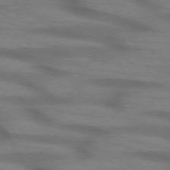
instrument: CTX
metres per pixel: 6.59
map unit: lApd
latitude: 73.0270
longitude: -58.0255
